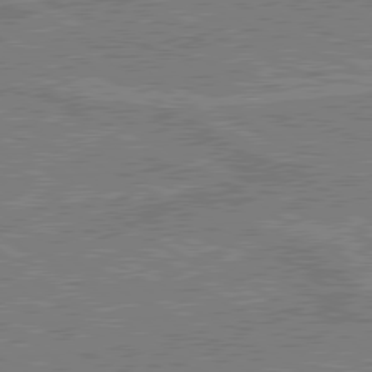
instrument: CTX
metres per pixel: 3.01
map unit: lApd
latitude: 79.7261
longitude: 169.9556
